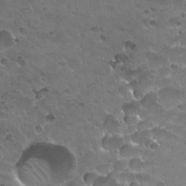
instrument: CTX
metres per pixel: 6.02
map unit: Nhu
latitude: 31.1026
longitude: -53.2348
